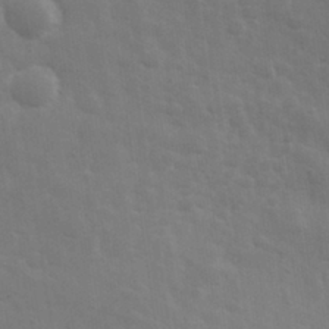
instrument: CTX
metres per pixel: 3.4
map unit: eHh
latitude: 31.3482
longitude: -70.0255
